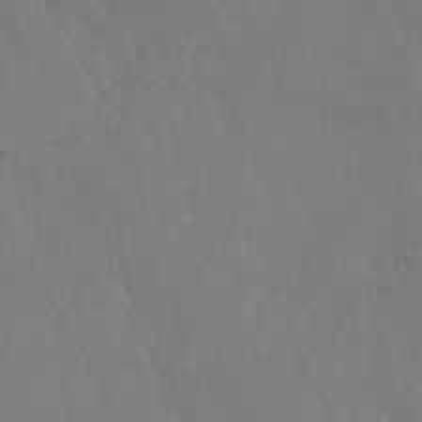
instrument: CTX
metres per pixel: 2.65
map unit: Nhe
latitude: -37.0675
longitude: 139.3132
